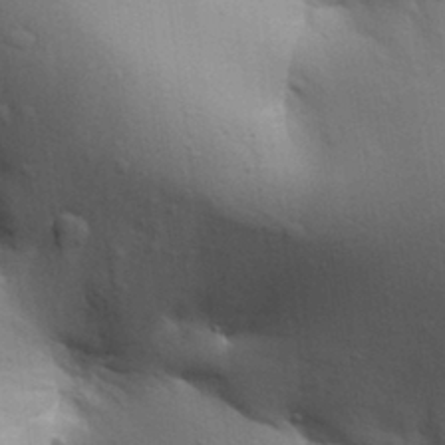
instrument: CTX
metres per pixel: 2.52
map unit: Aa
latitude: 30.3279
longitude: -145.5749
